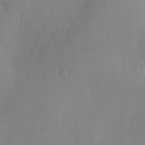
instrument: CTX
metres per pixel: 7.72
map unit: Nhu
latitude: -24.1795
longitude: -70.5357
